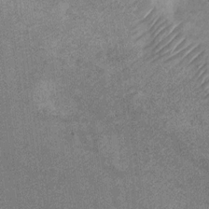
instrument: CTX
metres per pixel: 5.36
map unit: Ht
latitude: 8.8947
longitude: -36.1200
